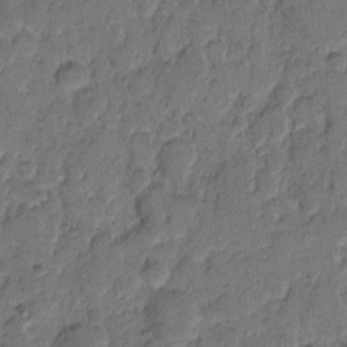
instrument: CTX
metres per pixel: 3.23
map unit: eHh
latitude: 9.6883
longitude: -65.2159
